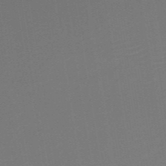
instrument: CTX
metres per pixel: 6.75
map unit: HNb
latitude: -51.7666
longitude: -48.5357
